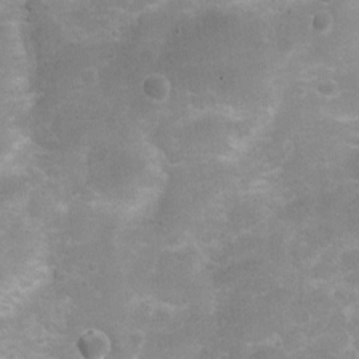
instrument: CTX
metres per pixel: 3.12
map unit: Ht
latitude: 4.8947
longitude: -21.6127
